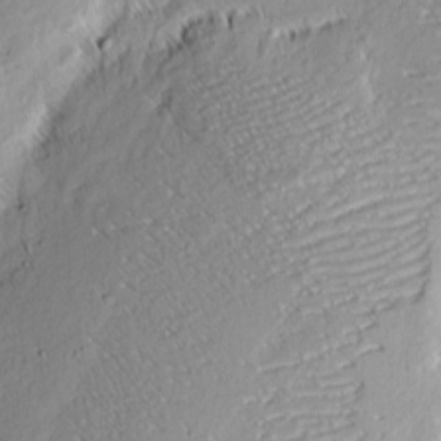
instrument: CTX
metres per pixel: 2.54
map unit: eHh
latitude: 2.4223
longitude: -77.7071
